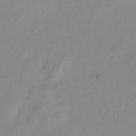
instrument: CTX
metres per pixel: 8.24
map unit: Nve
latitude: -21.5021
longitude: 107.8234
